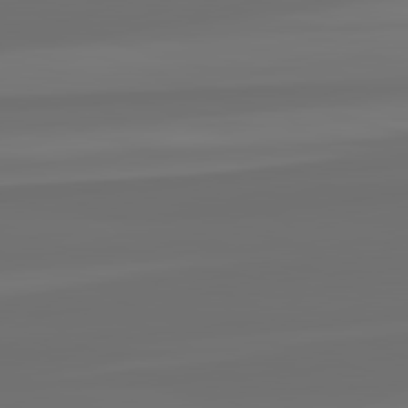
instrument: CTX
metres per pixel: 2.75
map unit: lApd
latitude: 82.5734
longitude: -177.4426
